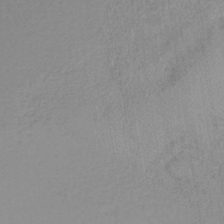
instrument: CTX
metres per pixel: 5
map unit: lHb
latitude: -36.5762
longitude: 61.9367
